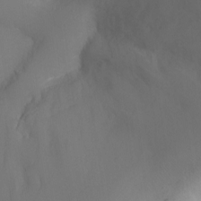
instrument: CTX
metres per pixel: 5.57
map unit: Ht
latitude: -16.8975
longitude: -41.0080
